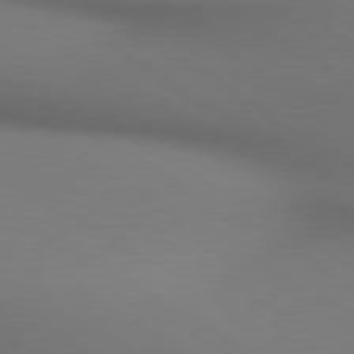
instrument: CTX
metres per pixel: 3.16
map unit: lApd
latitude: 80.1956
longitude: 120.3117
